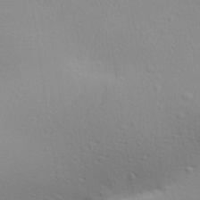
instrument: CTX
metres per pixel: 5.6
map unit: Aa
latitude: 29.4426
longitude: -139.3859
